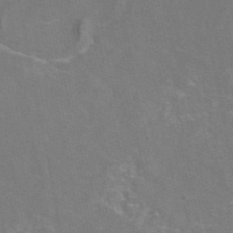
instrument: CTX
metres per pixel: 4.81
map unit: eAb
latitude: 46.5546
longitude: 116.2739
